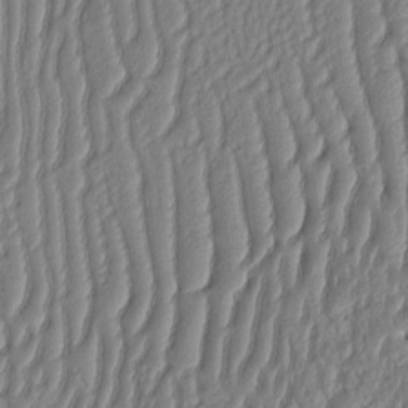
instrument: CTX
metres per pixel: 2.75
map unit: eHh
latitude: -2.3684
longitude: 14.5763
